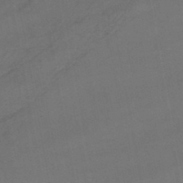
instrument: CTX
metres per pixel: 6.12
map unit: lHb
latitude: -46.0850
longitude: 77.3888
